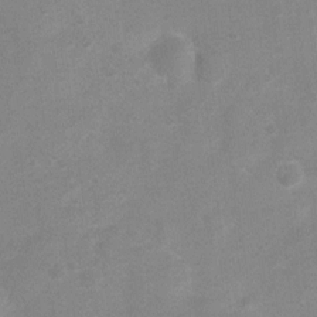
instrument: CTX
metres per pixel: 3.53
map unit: Nhu
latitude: 4.9514
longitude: -24.9324
